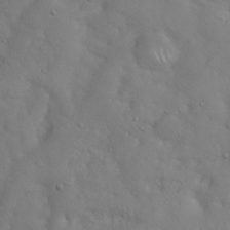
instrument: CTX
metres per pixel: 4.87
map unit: Hto
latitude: 18.6490
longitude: -53.6883
